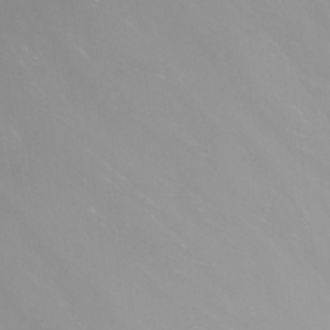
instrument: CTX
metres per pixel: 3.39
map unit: Nhu
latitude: -9.1053
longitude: -79.1592
